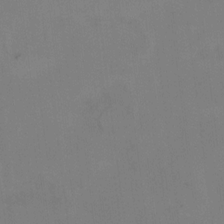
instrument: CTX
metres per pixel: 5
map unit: Ht
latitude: 9.4993
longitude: -32.5735
